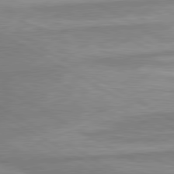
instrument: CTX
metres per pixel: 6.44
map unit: lApd
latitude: 80.4412
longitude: -173.0647
